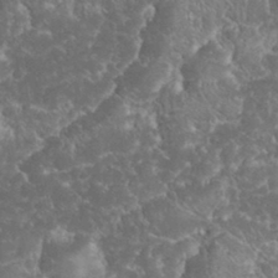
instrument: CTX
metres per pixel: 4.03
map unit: eHh
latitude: 32.9136
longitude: -63.8584
